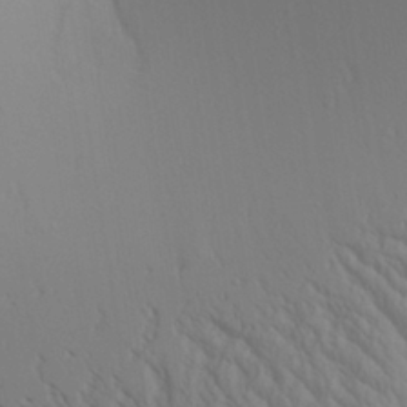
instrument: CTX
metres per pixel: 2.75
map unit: Aa
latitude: 30.8569
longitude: -140.1577
